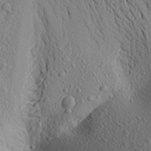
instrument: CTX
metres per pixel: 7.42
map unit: Aa
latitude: 17.9339
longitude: -148.0633
